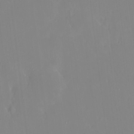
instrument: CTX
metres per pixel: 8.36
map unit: HNhu
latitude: 7.1781
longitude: 2.4251
